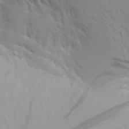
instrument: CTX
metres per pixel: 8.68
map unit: Aa
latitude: 15.2159
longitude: -142.4790
